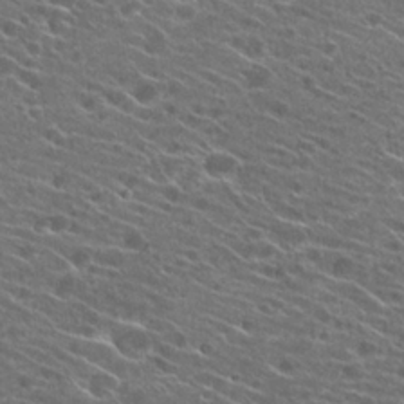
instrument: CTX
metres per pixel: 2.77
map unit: Hto
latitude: 22.6301
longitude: -40.7813
